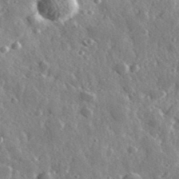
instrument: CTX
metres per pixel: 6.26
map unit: lHvf
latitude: 34.8569
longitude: -88.5357
